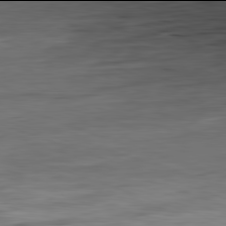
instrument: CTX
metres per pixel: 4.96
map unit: Ap
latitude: -82.0094
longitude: -78.4034
